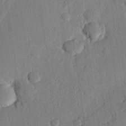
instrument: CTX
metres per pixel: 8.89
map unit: eHh
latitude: 26.5168
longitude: -82.2144
